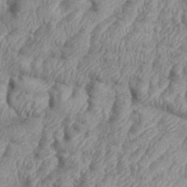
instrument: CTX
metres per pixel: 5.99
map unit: eHh
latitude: 36.2523
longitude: -137.3482
